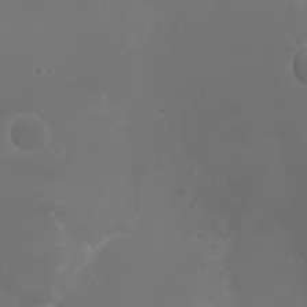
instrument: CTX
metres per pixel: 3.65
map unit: Nhu
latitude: 22.4223
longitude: -64.4979
